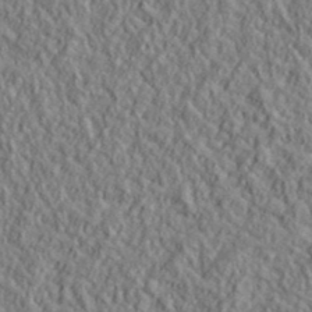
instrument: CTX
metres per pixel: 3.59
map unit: lHvf
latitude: 39.4048
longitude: -89.8206
